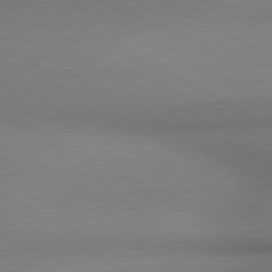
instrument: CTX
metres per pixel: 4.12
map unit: lApd
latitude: 80.9136
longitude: 155.3888
